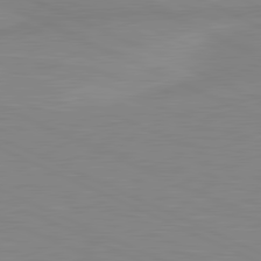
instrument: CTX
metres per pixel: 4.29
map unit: lApd
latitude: 81.4237
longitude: -173.1214
